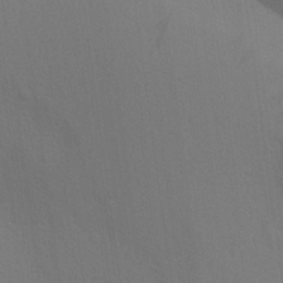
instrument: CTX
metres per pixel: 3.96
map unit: Aa
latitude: 26.9703
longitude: -145.7449
